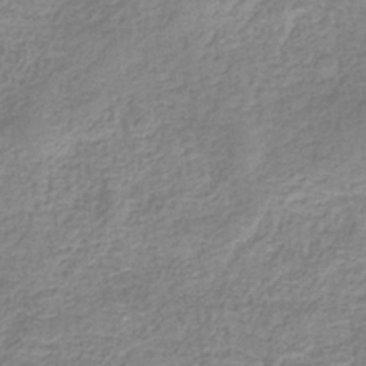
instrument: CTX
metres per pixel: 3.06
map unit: eHb
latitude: -32.5196
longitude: 74.9542
